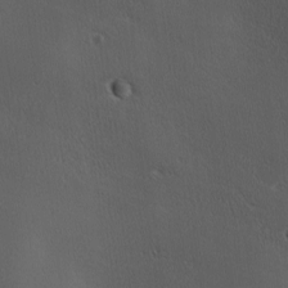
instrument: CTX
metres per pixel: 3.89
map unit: Ave
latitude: 0.5734
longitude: -114.1388
